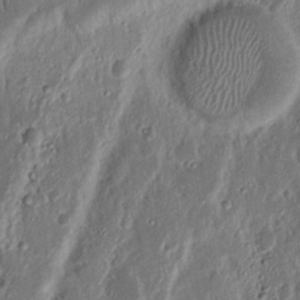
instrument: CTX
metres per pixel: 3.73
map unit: Nhu
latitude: 18.7246
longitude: -72.9514
